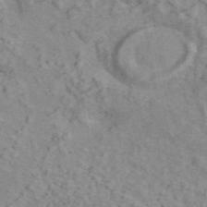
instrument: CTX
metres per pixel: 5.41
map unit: ANa
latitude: 45.9528
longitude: 26.2928
